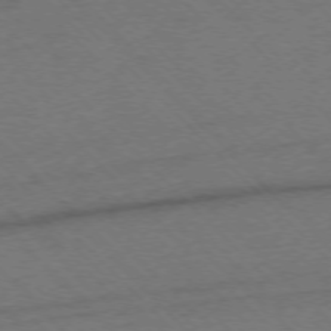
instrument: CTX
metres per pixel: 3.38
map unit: Ap
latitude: -75.8612
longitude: -78.9703
